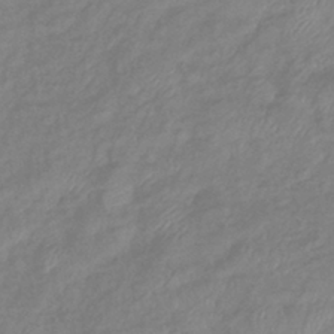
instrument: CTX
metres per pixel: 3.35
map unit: eHb
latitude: -41.2187
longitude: 81.4455
